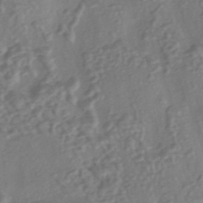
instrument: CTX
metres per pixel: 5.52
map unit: eHh
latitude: -42.1038
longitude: 118.3306
